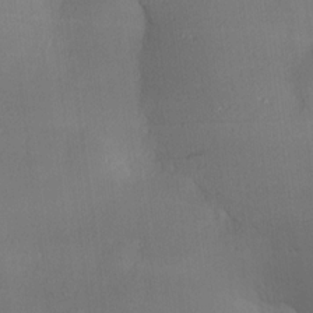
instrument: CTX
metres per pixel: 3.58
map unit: Hve
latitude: 18.8947
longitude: 150.5952
